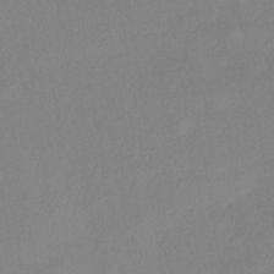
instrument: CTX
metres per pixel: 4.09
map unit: eHh
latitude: -41.0864
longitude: 120.3117
